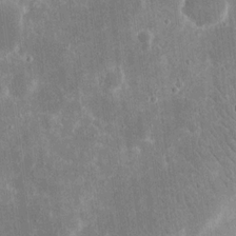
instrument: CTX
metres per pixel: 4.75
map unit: eHh
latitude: 16.3467
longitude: -71.3104
